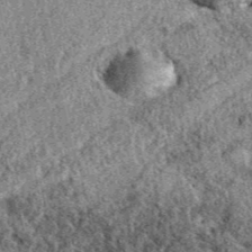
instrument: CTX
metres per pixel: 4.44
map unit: eAb
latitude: 37.9528
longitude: 110.0283
